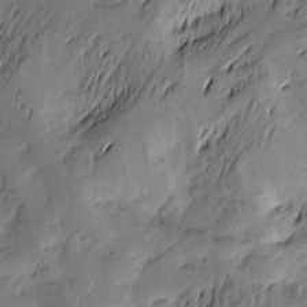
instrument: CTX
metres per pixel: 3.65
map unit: Htu
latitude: -2.7463
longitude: -176.7057
